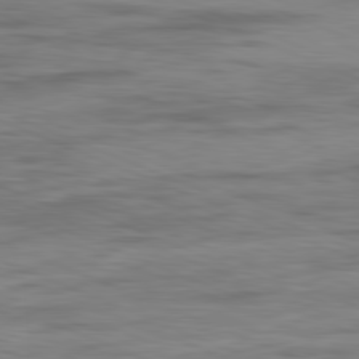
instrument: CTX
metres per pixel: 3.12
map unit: Ap
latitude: -82.1417
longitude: -74.4601
